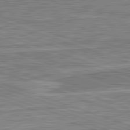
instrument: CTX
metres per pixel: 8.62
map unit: lApd
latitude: 82.3845
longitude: 138.8408
